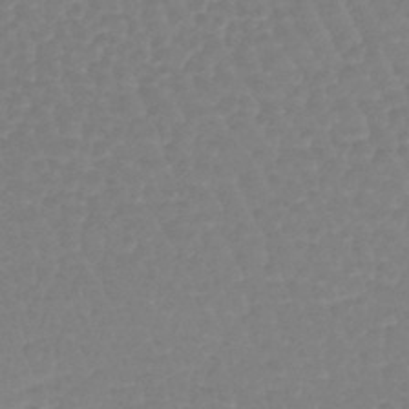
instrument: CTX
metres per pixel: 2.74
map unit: lHb
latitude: -44.3873
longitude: 77.9745
